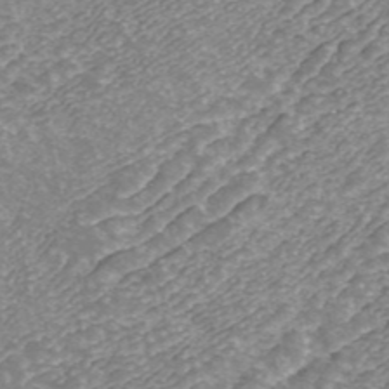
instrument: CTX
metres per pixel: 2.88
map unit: ANa
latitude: 43.2537
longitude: 25.1620
